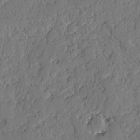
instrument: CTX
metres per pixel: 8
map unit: lAvf
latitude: -1.9367
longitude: -107.0458
